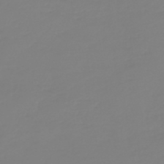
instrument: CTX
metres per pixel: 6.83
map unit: HNb
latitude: -45.9178
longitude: 54.5007
